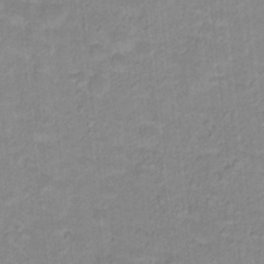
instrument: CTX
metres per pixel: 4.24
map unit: Hto
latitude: 17.3104
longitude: -35.0458
